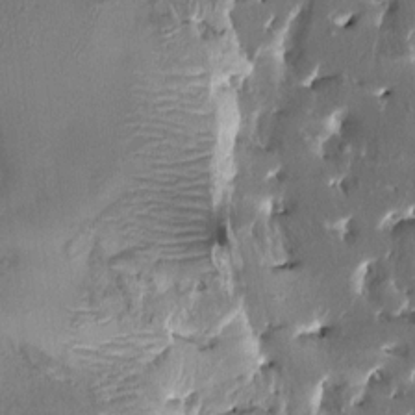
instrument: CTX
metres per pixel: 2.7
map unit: HNhu
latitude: 4.0633
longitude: 8.0661
